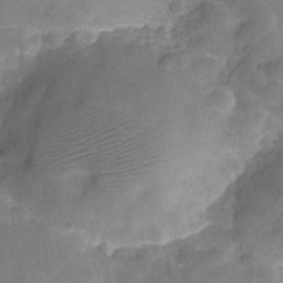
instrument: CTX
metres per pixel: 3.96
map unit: Hve
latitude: -29.3132
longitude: 92.5952
